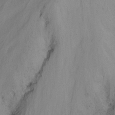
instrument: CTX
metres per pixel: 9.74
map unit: Nhu
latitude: -15.6155
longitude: -53.5749
